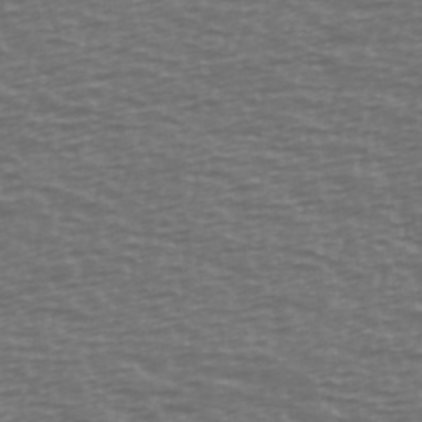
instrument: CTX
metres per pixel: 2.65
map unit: Ave
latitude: 39.0269
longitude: -113.9339
